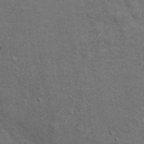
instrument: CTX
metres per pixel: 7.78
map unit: Hto
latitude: 11.0270
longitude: -36.8380
